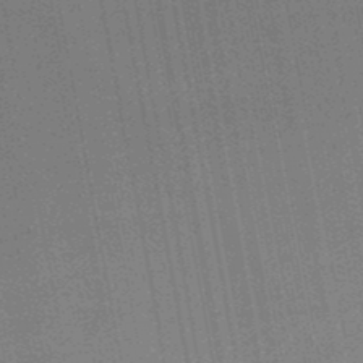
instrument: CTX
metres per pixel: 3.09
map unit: lHb
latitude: -47.5777
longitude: 66.8030
